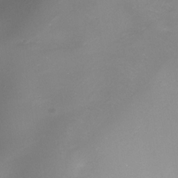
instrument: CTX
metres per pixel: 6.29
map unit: Nhe
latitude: -33.4833
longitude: -87.9717
